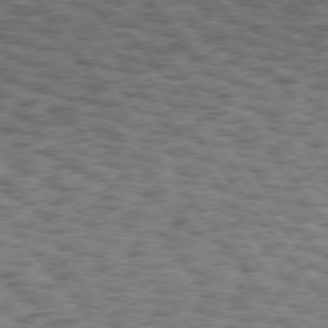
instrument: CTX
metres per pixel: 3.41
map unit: Hpe
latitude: 75.3104
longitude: -134.5168
